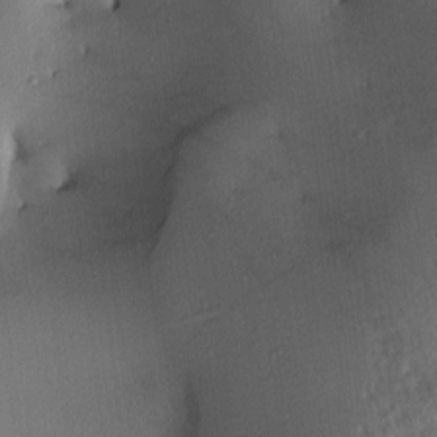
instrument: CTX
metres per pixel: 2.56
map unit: lAa
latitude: 2.6112
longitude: -115.4993
